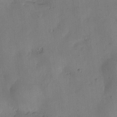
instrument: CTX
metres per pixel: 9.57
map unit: Htu
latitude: -3.1431
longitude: -176.4979
